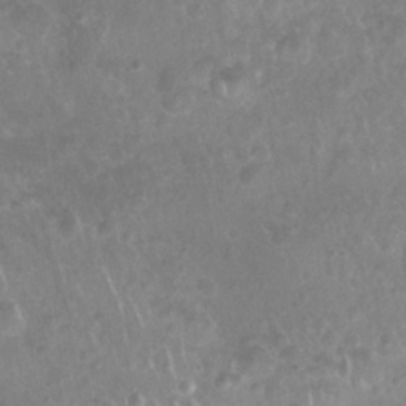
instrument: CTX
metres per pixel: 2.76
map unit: Nhu
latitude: 27.1403
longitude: -63.3104
